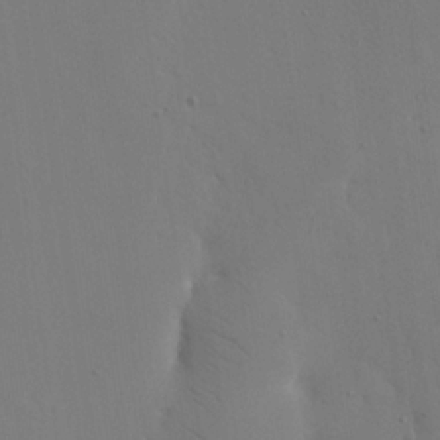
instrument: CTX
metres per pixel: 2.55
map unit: eHh
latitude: 18.8191
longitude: -67.0458
